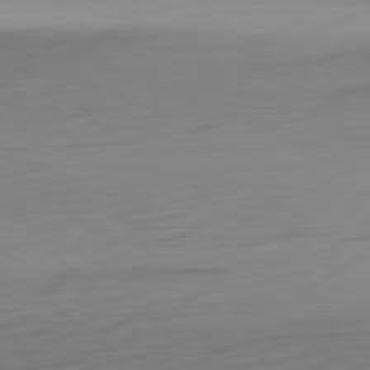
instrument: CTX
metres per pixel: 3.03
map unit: Ap
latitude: -81.5777
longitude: -59.4993
